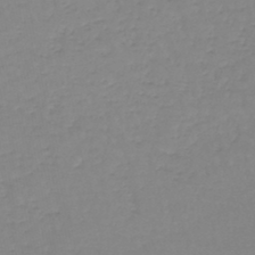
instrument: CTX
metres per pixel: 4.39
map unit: lHb
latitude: -44.8030
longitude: 62.5762
